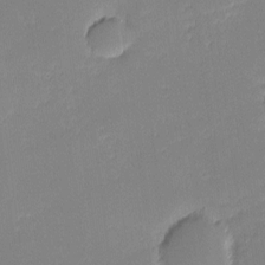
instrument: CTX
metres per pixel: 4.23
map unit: eHh
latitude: -1.4266
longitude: -83.4615
